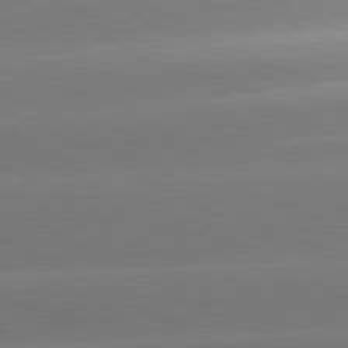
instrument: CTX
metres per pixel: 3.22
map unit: lApd
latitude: 80.8947
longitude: -151.5182
